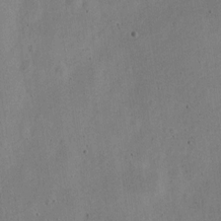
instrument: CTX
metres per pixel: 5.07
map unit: Nve
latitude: -24.6329
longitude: 107.2187
